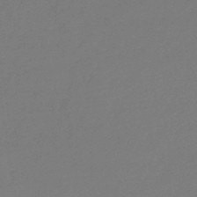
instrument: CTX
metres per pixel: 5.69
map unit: eHb
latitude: -34.1417
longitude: 78.4818
